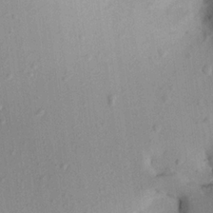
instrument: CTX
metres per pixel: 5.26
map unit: Aa
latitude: 21.5182
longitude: -147.1781
